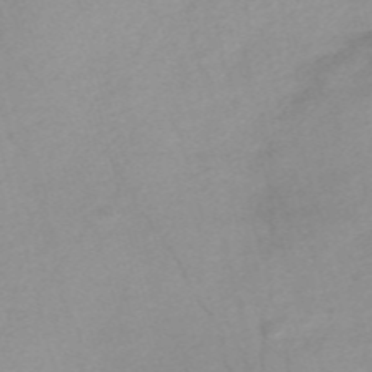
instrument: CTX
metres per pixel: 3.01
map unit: Nve
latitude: -57.1053
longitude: 61.0864
